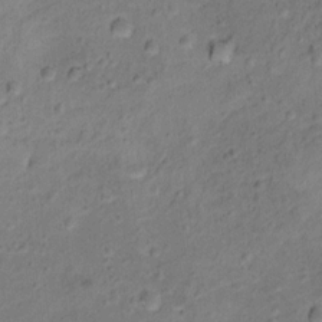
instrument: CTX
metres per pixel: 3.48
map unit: Ht
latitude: 12.2334
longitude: -38.9325
